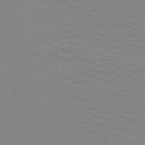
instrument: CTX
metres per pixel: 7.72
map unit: HNb
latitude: -48.5007
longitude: -46.0255
